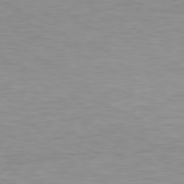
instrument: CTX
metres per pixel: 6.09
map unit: Hpe
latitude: 78.1200
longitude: -122.3467
